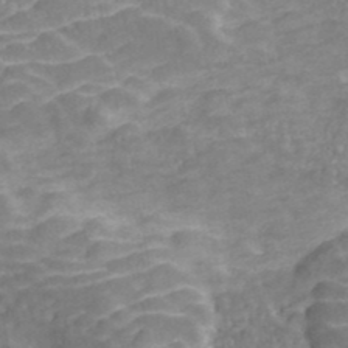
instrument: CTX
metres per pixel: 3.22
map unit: ANa
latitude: 40.7246
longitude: 54.0472
